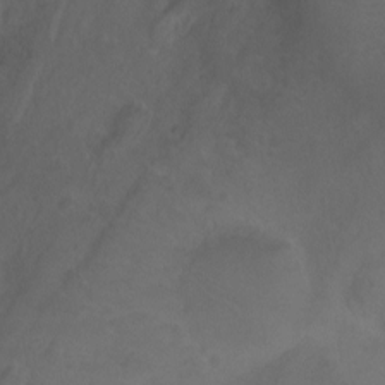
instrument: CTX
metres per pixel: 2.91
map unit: Ht
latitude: -11.4643
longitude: -35.5182
